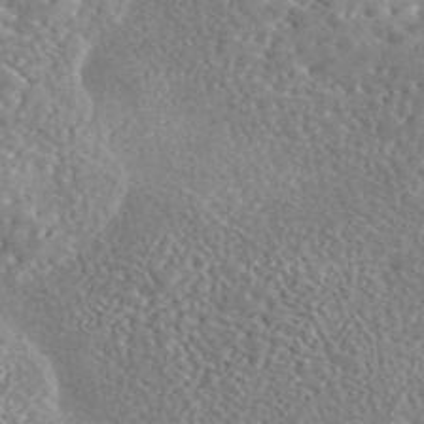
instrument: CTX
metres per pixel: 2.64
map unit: eAb
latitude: 45.5749
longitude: 128.5763
